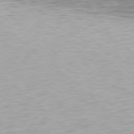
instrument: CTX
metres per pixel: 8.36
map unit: Hpe
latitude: 78.3845
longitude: -170.7057
